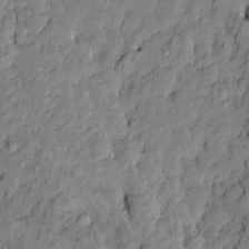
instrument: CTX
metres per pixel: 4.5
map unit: Htu
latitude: -9.7478
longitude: 177.2376
